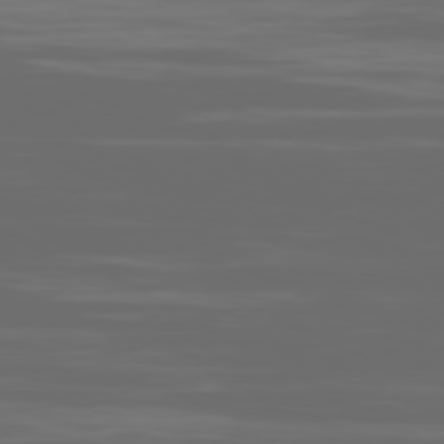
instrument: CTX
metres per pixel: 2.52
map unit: Ap
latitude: -80.1417
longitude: -94.1767
